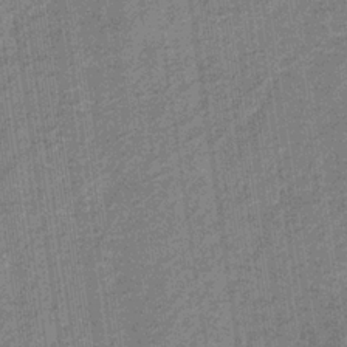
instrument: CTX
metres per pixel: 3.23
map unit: HNb
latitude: -32.7652
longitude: 57.9367
